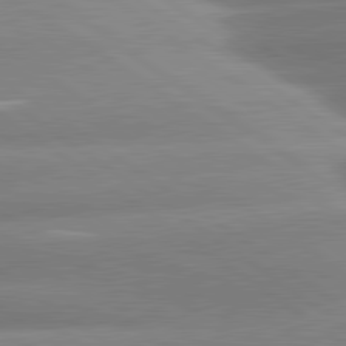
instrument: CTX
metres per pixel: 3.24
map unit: lApd
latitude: 81.0458
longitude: -157.9339
